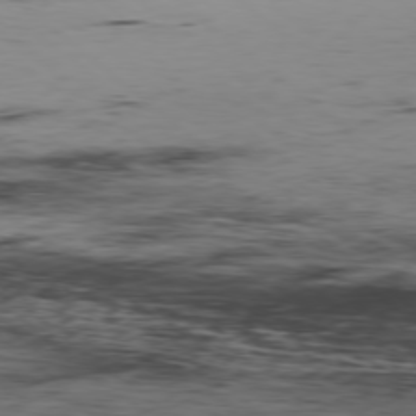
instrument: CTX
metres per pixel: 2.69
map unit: Hpe
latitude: -78.3495
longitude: 12.9164
